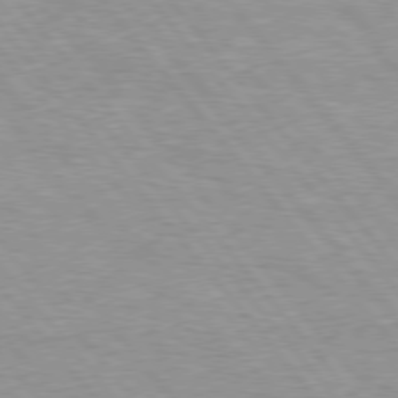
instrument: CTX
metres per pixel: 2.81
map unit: Hpe
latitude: 76.1200
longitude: -156.9324
